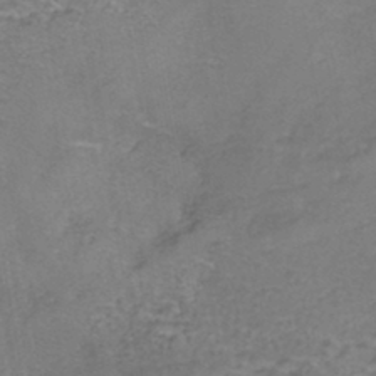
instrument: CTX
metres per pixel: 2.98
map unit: Nhe
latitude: -45.4265
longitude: 152.6707
